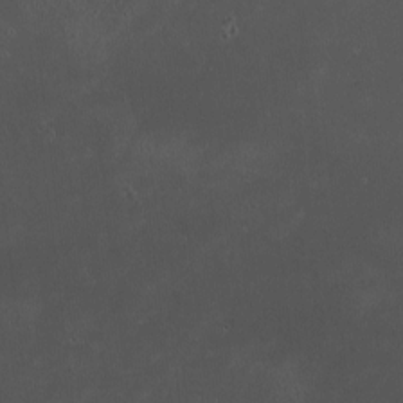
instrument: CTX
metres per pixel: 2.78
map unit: HNhu
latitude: 4.3278
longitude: 5.0108
